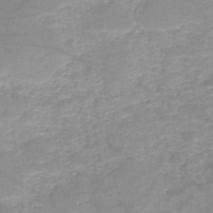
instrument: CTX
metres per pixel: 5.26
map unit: HNb
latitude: -50.0661
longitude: -39.8205
